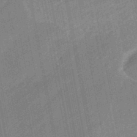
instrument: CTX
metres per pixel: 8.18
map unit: eHb
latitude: -47.1242
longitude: 86.5007
